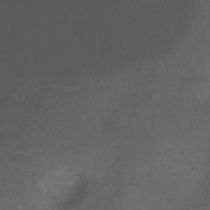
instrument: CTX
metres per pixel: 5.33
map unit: Ht
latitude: -14.8408
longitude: -50.5923
